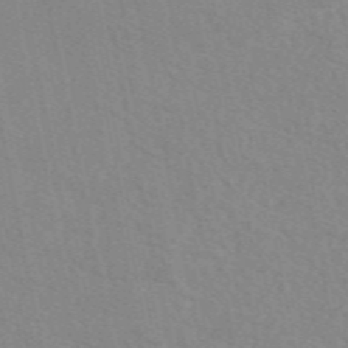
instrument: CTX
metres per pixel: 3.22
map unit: eAb
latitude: 50.1766
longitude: 118.3306
